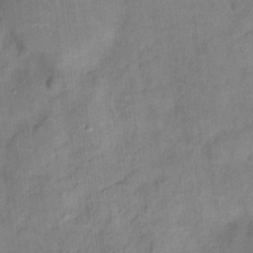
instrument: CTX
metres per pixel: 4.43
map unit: Ht
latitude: 11.3293
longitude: -40.3845
